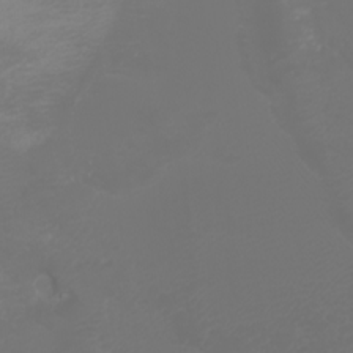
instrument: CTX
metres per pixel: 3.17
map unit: Htu
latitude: -4.7841
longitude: -88.6680
